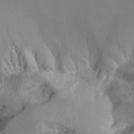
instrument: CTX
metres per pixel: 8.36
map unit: Aa
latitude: 23.3293
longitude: -127.6883
